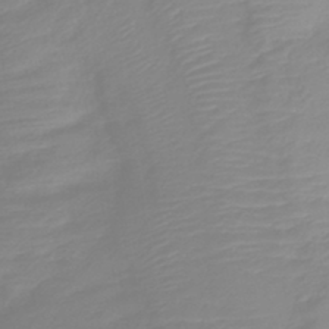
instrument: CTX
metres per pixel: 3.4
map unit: lHb
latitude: -41.8611
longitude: 77.2754
